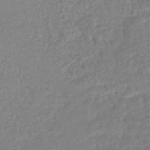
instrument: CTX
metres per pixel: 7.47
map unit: lHb
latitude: -42.1227
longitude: 71.7100
